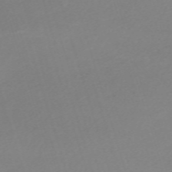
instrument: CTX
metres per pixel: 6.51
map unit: eHh
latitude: -61.7856
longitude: 52.9352
